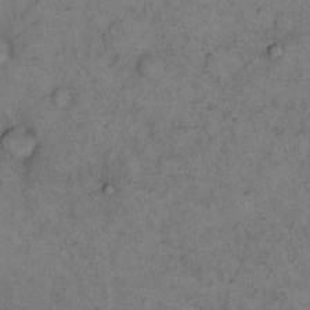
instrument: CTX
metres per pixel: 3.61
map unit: eHh
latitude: 15.9339
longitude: -63.3860
